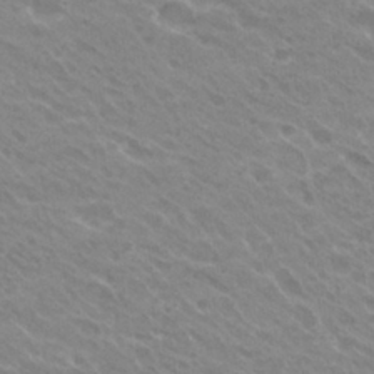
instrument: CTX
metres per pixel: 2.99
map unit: Hto
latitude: 27.1970
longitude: -35.3859
